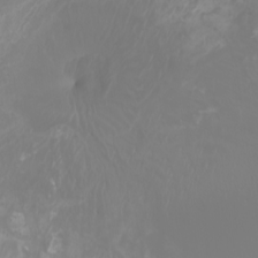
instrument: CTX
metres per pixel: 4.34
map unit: Nhu
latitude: -7.2565
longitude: -83.1592
